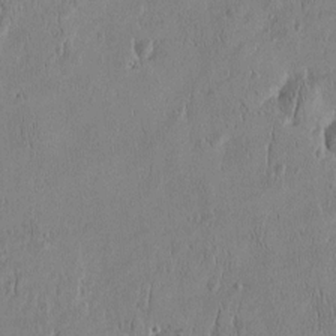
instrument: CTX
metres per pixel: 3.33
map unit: Htu
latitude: -5.1431
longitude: 175.0108
